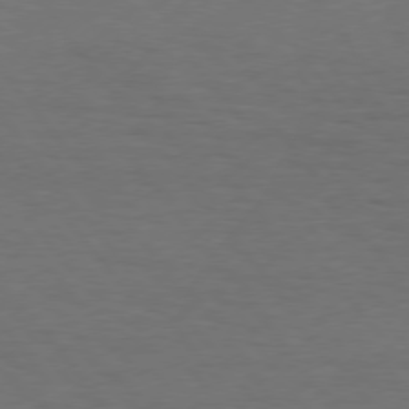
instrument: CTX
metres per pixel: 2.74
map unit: Hpe
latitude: 75.8394
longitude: -131.0459
